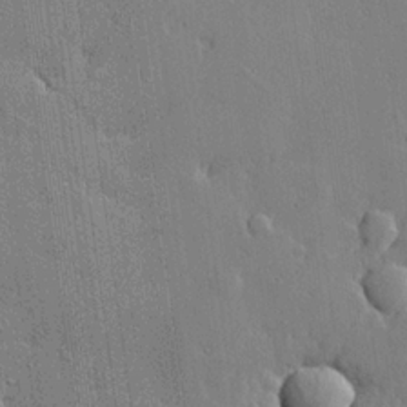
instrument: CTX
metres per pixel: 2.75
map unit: lHvf
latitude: 21.3671
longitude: 143.2187
